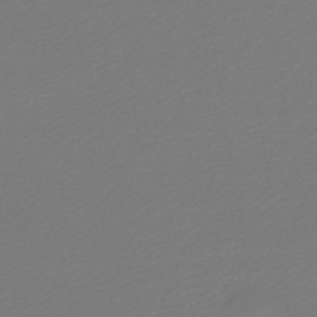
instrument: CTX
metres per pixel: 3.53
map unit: HNb
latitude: -46.0661
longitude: 56.9353
